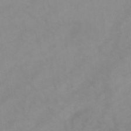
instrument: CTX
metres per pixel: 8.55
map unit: lHb
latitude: -45.3510
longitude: 66.6896
